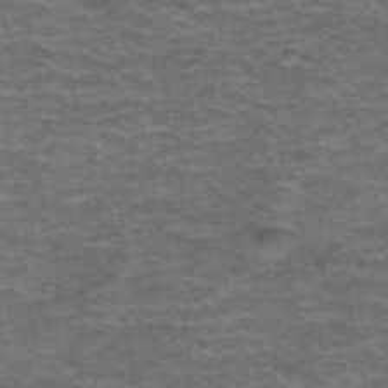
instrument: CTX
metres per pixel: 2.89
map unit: Hto
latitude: 38.4412
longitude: -41.2914
